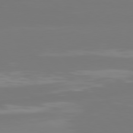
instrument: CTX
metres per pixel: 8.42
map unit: Hpe
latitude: 77.8016
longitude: -166.6301
